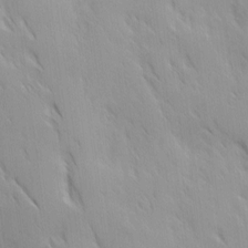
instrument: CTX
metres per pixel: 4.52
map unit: Ave
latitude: 9.5749
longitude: -103.6505
